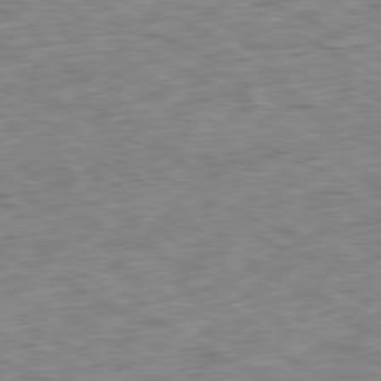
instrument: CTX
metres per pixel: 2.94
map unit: Ap
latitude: -80.8975
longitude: -72.1200
